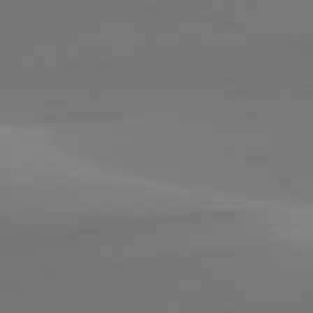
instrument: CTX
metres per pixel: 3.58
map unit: lApd
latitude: 81.9339
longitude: 141.6722
